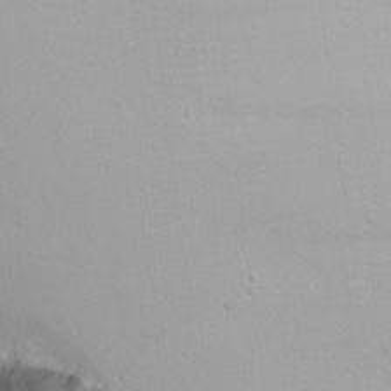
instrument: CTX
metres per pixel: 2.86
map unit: Nhu
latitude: -6.8030
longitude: -81.0647
